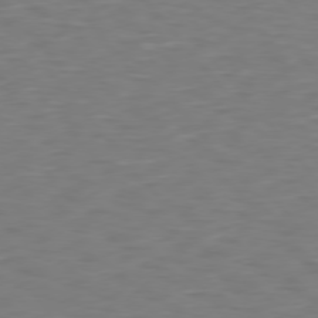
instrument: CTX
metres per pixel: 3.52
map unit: Hpe
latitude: 75.8772
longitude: -132.5168
